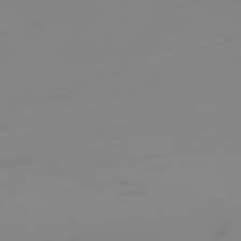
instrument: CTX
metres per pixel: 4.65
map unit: Hpe
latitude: -78.4818
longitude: -20.3468
